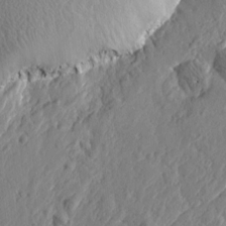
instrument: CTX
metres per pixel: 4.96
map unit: Htu
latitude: -2.0661
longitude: -178.6491
